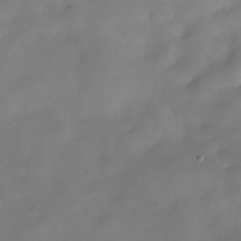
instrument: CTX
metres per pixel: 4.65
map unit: Hve
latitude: -31.8422
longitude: 94.9352
